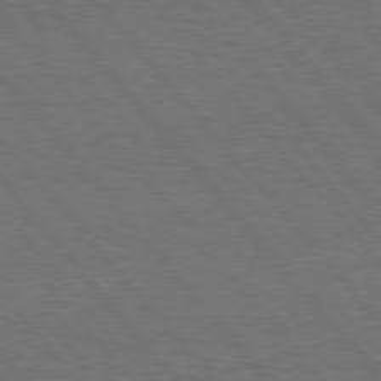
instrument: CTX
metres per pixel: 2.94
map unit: Hpe
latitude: 75.8017
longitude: -157.5938
